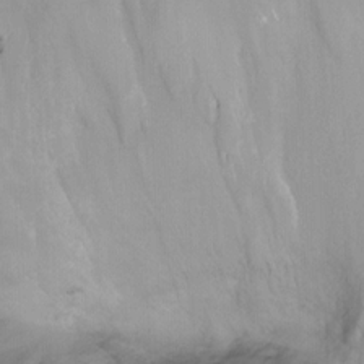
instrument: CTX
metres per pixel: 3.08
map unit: Ht
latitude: -14.8975
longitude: -51.0647
